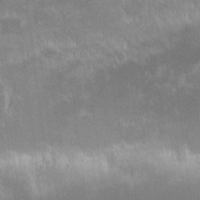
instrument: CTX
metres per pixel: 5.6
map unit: eHh
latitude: -1.0487
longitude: -84.8569
